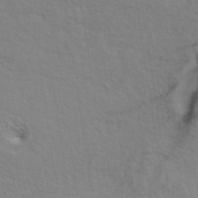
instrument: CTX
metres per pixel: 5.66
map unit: ANa
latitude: 39.6694
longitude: 28.6707
